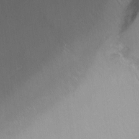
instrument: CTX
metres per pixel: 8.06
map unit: Ht
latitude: -6.1039
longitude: -36.6302
